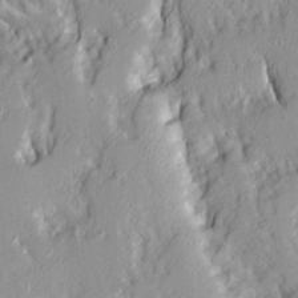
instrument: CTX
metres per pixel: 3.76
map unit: Ave
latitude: 14.3468
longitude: -131.2348
